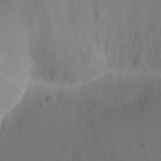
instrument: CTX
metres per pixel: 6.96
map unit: Nhu
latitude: 21.7261
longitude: -72.6113
